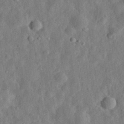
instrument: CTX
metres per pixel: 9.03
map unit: eHh
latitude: 32.2711
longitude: -75.4049
